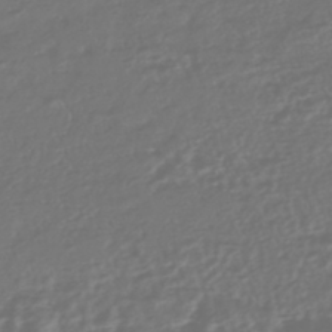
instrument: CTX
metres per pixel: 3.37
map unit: HNhu
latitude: -45.4265
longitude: 106.6519
